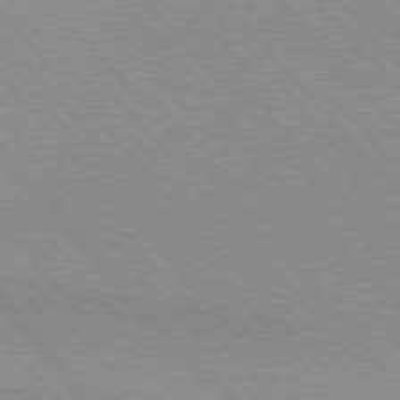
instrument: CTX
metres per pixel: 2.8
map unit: lApd
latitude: 76.1389
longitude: -86.3278
